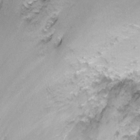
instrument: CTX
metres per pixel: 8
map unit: Nhu
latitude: -11.7478
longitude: -48.6302
